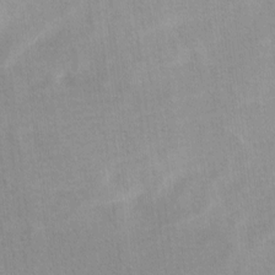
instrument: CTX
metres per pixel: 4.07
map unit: Ave
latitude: 11.2915
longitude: -106.9325
